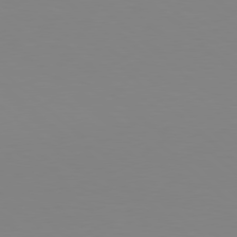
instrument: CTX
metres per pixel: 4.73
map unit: Hpe
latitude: 78.3656
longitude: -172.0633
